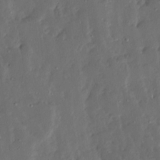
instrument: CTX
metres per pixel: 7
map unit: Ave
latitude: 13.3860
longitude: -136.1200
